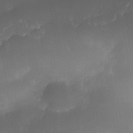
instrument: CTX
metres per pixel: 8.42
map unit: Nhe
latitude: -34.6896
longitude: -145.6883
